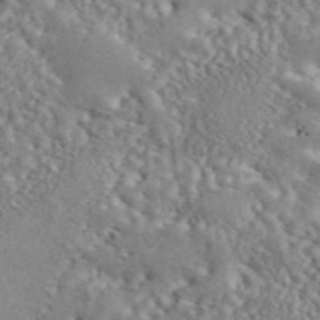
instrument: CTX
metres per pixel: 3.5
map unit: ANa
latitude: 45.3481
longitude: 27.4076
